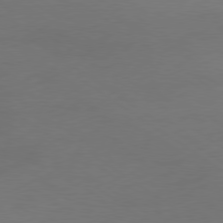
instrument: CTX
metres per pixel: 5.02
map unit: Ap
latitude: -79.9745
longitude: -59.7450
